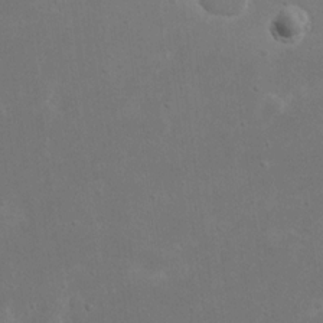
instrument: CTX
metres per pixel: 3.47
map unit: eHh
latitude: 17.8205
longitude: -72.4601
